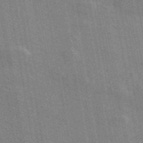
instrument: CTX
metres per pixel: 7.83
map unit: ANa
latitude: 49.5371
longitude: -80.2145
